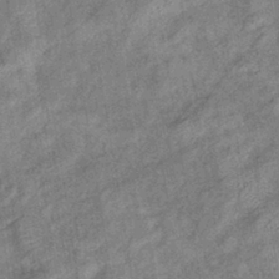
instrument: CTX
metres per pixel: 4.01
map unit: eHb
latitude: -38.4251
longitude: 77.7289
